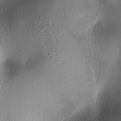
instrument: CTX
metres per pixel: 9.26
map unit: lAa
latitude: -5.7666
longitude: -122.9892
